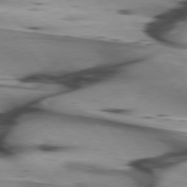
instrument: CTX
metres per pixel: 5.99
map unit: lApd
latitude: 75.6505
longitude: -65.8205
